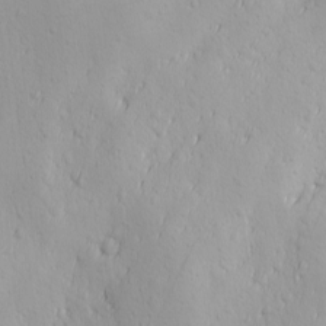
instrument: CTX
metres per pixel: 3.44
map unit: Ave
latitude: -10.7085
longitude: -121.2537
